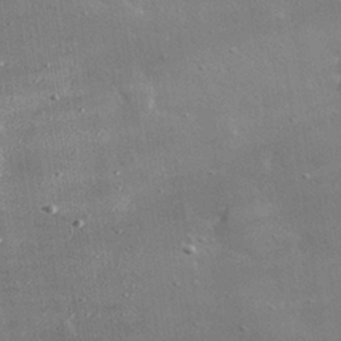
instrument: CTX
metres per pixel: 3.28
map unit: lHvf
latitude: 31.5183
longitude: -89.6316
